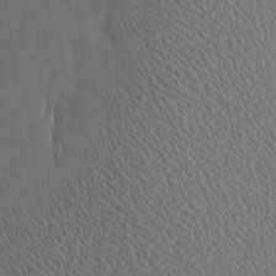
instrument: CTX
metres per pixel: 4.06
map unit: Htu
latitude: -4.8408
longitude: 174.3306
